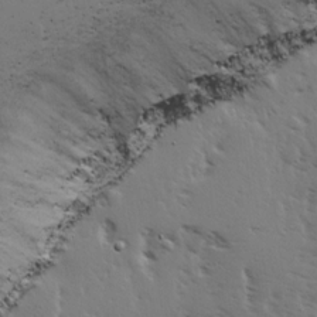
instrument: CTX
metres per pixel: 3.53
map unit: Ave
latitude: 14.3846
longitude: -102.8947
